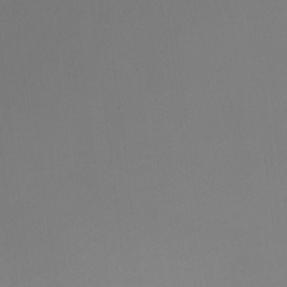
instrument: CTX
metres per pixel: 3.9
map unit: Nhu
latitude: -17.0298
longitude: -48.1011
